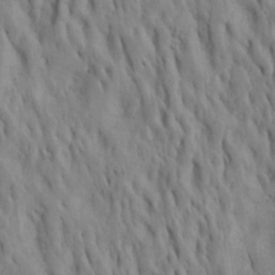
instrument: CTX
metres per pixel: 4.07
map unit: Htu
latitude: -7.6155
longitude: 144.9353
